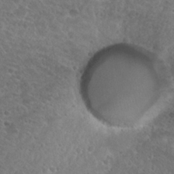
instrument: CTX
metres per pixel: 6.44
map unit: Hto
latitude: 27.1592
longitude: -51.0458
